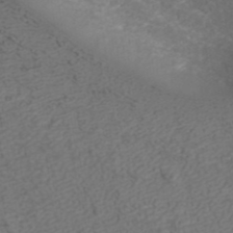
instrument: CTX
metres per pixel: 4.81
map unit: ANa
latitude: 41.9150
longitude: 27.7666
